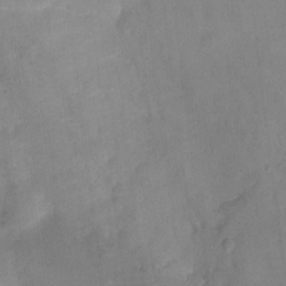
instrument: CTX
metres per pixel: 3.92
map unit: Ht
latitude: -6.4251
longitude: -21.6505
